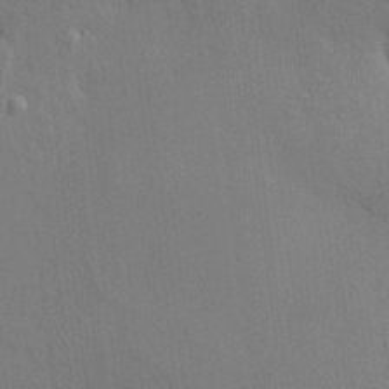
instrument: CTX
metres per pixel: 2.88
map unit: HNhu
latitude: 12.9325
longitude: 9.8611
